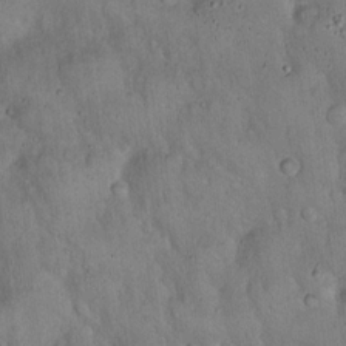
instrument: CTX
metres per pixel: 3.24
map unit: Hto
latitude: 16.4223
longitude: -58.9325
